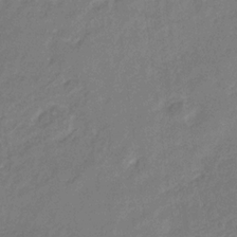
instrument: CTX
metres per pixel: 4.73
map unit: eHb
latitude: -29.8422
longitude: 66.5385
